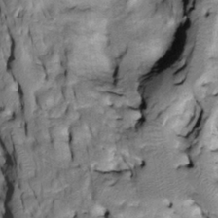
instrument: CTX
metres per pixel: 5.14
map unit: Htu
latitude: -3.9745
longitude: 150.2172
